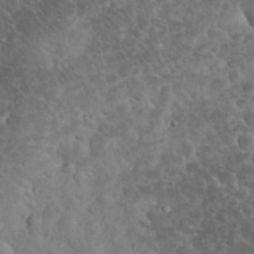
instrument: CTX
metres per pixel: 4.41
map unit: eHh
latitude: 33.4426
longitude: -65.1970
